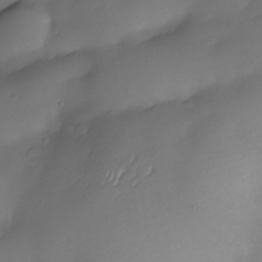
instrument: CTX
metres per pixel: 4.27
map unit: Nhe
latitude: -34.2362
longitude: -143.9528
